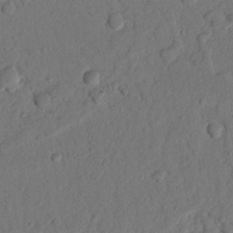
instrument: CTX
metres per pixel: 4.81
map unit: Nhu
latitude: 20.4601
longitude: -77.9150
